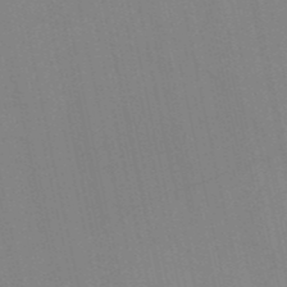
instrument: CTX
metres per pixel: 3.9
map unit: HNb
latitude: -52.8030
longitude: -47.2537
